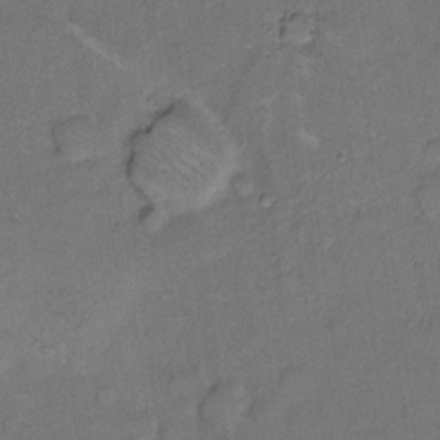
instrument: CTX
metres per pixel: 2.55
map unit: eHh
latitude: 10.5168
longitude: -62.2145
